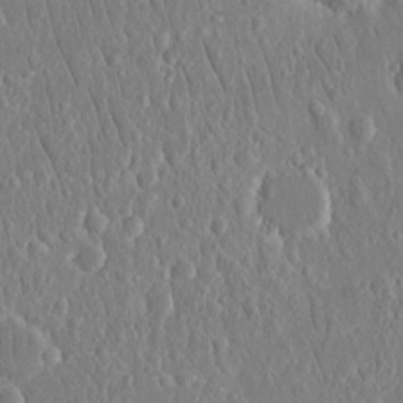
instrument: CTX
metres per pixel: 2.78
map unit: eHh
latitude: 15.2726
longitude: -70.7624
